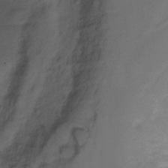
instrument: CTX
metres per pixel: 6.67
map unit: Ht
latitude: -7.9556
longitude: -35.9906
